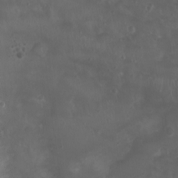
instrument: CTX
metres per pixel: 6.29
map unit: Nhu
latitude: 3.5182
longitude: -15.1215
